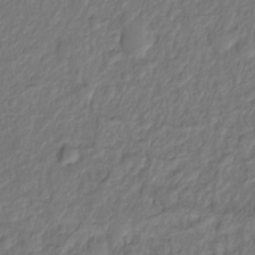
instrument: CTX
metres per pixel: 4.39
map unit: Ht
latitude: -10.0283
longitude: -35.9150
